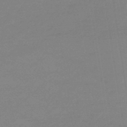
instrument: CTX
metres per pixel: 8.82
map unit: eHb
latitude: -45.2754
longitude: 86.5574
